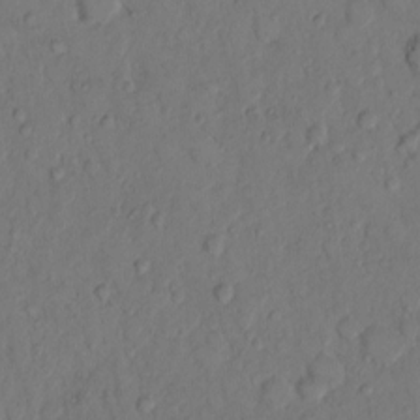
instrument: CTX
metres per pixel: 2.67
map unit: Hto
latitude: 8.8947
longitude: -61.8205
